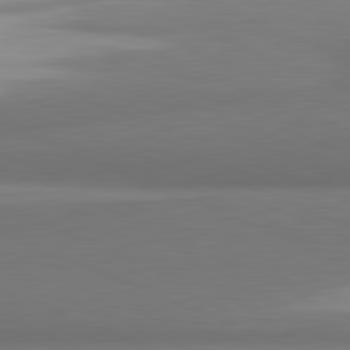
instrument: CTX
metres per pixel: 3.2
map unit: lApd
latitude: 81.8772
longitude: 163.1053
